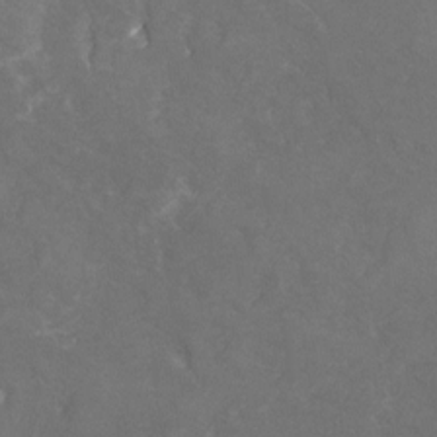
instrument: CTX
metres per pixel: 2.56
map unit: Nhu
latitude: -25.5210
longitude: -56.9324
